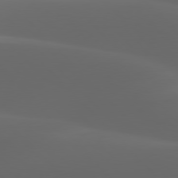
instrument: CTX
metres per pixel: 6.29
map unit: lApd
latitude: 77.8016
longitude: -53.7639
